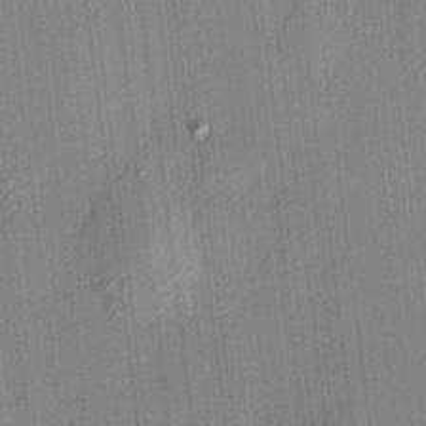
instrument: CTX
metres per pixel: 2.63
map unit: HNhu
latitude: 12.3845
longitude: 9.7478
